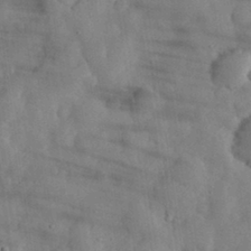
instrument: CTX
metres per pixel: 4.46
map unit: eHh
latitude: 31.2726
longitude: -71.4993
